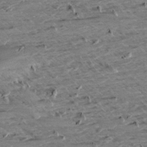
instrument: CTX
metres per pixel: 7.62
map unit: Aa
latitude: 9.1592
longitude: -139.9339
